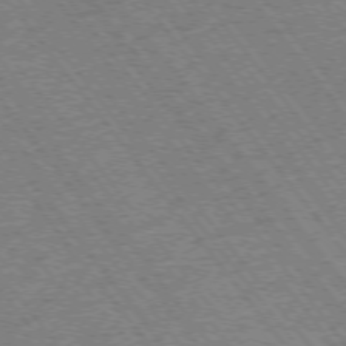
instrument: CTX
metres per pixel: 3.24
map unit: Ap
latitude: -75.5588
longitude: -87.7449
